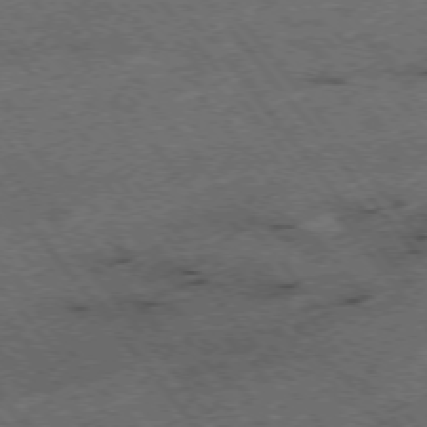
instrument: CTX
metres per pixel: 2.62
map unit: Hpe
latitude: -75.6344
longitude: -18.6112
